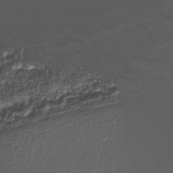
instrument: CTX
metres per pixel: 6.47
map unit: Nhe
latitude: -36.7652
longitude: -117.4993
